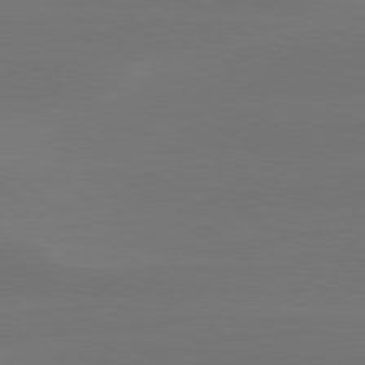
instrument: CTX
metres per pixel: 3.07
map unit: Hpe
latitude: 78.2145
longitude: -129.7638
